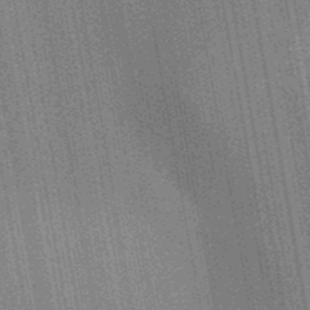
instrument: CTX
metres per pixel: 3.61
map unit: lHb
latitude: -48.3307
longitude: 74.5763
